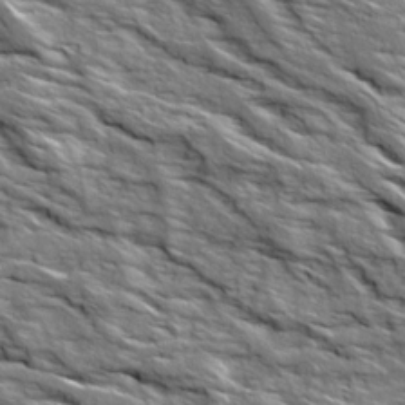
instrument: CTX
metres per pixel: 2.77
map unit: Ave
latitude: 19.2537
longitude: -135.4426
